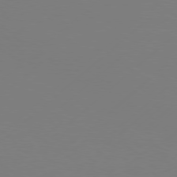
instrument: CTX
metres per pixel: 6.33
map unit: Hpe
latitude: 76.9891
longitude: -131.7072
